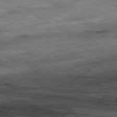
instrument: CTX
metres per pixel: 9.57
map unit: Ap
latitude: -80.3873
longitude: -73.5560
